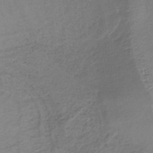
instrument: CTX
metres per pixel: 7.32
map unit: lHb
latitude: -37.1620
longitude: 61.3888
